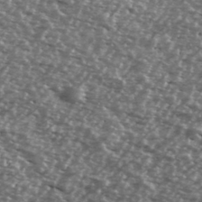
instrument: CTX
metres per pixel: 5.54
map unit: Ave
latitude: 39.1592
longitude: -112.2522
